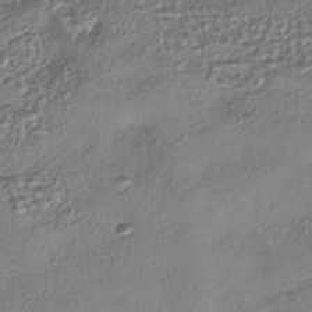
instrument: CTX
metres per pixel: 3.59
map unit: eHh
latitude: -41.6722
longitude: 122.0283
